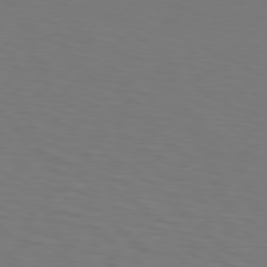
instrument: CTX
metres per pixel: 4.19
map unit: Hpe
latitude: 75.9339
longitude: -132.2145
